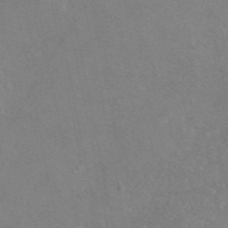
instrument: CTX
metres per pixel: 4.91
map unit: eAb
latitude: 46.1011
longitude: 110.5384
